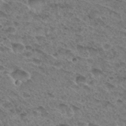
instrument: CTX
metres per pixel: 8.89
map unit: Hto
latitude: 32.4601
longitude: -47.8962
